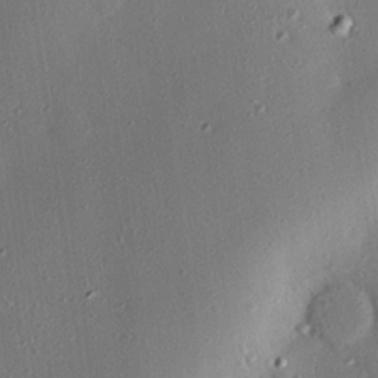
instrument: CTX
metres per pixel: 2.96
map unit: eHh
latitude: 22.3656
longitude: -90.9514
